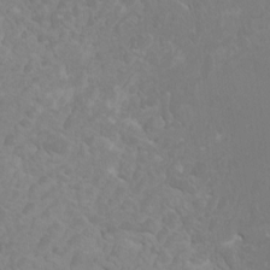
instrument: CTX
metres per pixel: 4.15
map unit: HNhu
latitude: -0.3118
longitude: 4.8786
